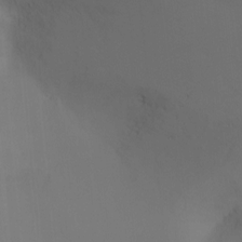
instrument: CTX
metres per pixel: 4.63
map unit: Ht
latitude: -10.7463
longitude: -27.9717
